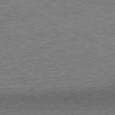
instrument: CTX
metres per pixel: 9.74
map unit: Ap
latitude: -81.4266
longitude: -84.6869
